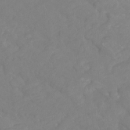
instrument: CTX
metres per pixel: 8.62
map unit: Htu
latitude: -7.3509
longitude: -47.8206
